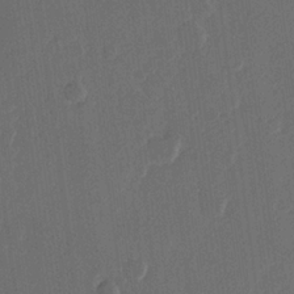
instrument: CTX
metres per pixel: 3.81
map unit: Hve
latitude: 22.4412
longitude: 147.5966
